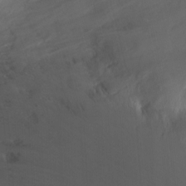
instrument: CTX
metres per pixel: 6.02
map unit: Nhu
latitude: -9.0486
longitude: -46.9136
